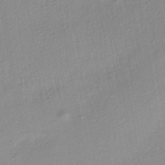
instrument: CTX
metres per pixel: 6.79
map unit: HNb
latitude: -33.8423
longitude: 64.3118
